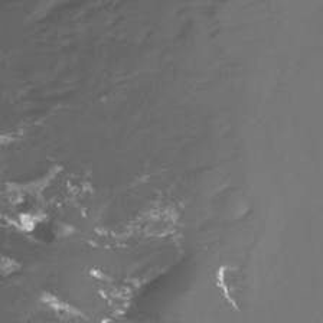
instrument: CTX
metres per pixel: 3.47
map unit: Ht
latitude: -9.6155
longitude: -39.9717
